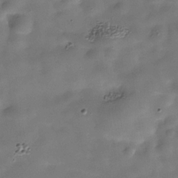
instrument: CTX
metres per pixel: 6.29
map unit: Hve
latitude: -30.7841
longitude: 93.3321
